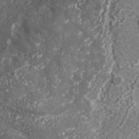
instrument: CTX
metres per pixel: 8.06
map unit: Nhe
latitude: -35.9178
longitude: -90.9325
